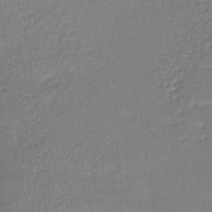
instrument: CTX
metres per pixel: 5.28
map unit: lHb
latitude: -40.5574
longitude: 69.3698
